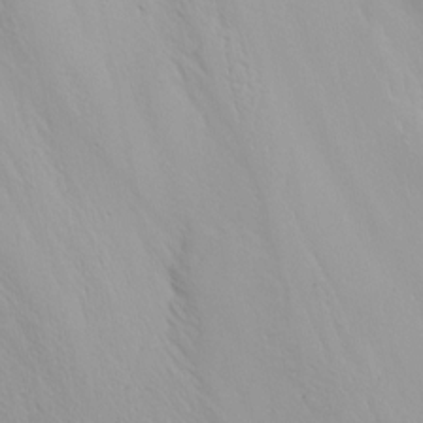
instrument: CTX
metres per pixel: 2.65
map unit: Htu
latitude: -4.0094
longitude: -88.2523
